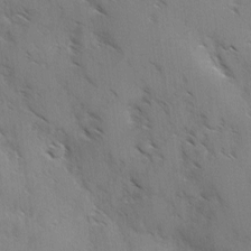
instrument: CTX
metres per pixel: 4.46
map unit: Ave
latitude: -0.2929
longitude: -111.7261
